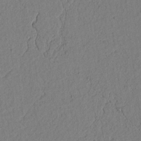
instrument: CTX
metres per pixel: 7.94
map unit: lAvf
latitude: 7.5371
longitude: 164.1417
